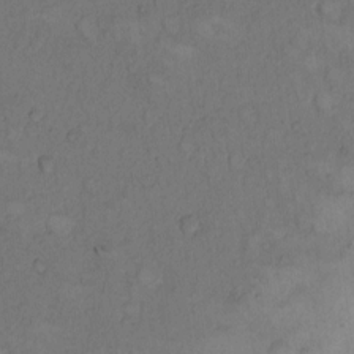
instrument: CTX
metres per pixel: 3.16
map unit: Hto
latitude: 9.0459
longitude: -58.8380
